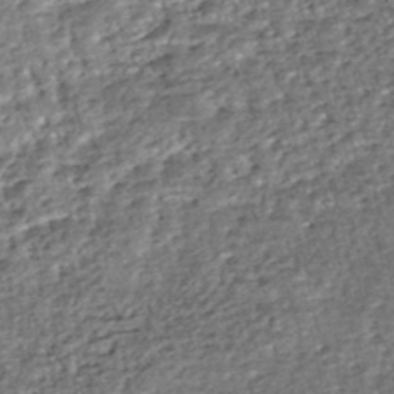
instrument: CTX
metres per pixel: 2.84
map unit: HNhu
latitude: -48.6330
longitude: 102.7841
